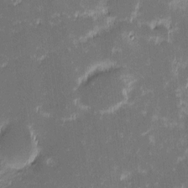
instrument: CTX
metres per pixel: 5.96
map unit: eHh
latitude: -2.4062
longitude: -85.6694
